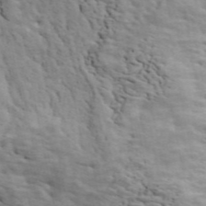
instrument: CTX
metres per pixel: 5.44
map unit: ANa
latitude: 47.5749
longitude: -83.0269
